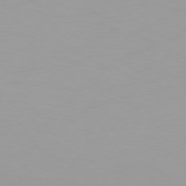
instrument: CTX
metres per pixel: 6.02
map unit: Hpe
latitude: 75.5938
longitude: -129.0269
